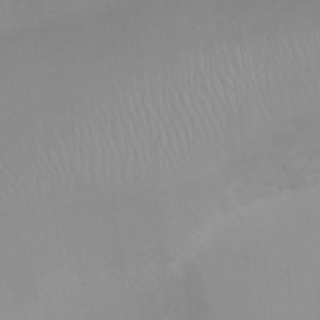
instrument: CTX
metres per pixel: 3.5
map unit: Ht
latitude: 3.2159
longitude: -23.0647
